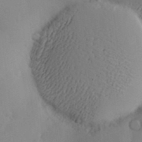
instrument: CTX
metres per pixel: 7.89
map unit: Hve
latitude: -9.5021
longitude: 174.8785
